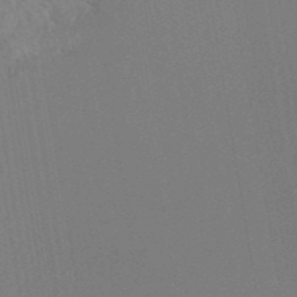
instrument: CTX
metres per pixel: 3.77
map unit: ANa
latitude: 43.8961
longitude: 27.7099
